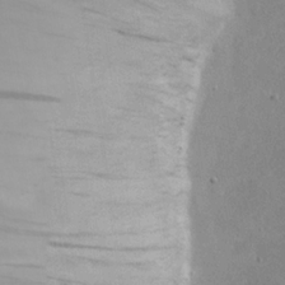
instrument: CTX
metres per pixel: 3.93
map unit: eHh
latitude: 20.8380
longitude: -71.8583
